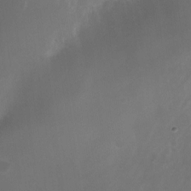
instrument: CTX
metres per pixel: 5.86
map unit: Nhu
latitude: -25.7289
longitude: -70.9514
